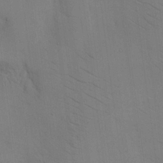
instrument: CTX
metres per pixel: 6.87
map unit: eHh
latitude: 17.4615
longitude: -67.1403
